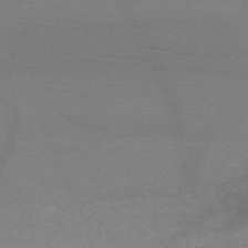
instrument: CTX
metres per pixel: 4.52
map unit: HNb
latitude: -49.6533
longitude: -43.4993
